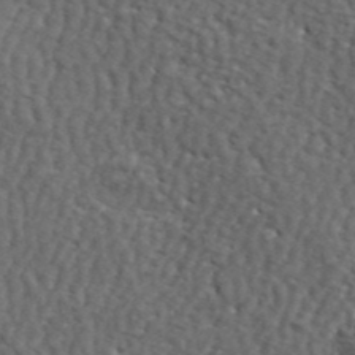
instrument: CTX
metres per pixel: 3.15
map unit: ANa
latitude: 42.0255
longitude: -87.1214
